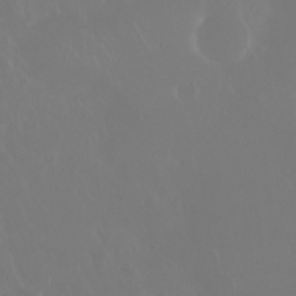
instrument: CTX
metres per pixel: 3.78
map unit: Nhu
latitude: 29.8016
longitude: -57.4993
